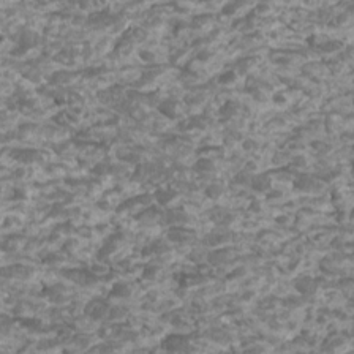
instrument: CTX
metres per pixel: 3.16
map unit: Htu
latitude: 2.3278
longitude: -20.7813
